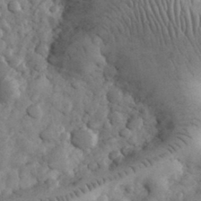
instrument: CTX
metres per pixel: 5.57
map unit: eHh
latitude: 32.3656
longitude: -68.3845
